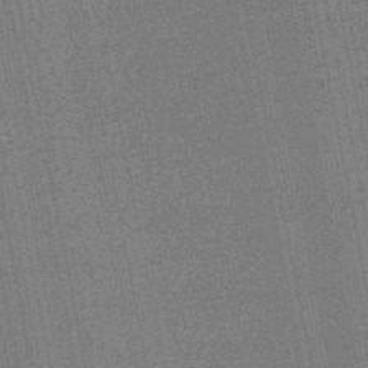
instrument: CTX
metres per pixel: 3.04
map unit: HNhu
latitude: -48.0661
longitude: 99.3321
